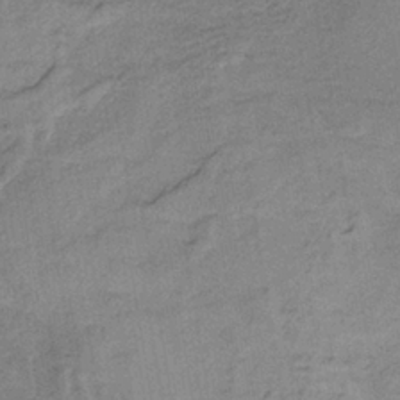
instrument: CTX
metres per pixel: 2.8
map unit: HNb
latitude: -34.1795
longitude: 57.4265
